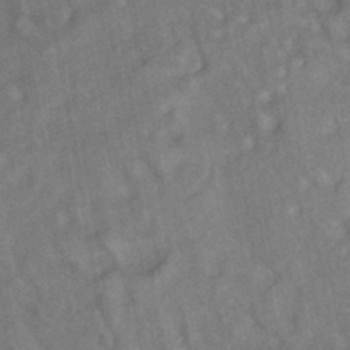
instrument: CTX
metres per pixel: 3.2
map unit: HNhu
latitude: -41.6344
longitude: 91.5588
